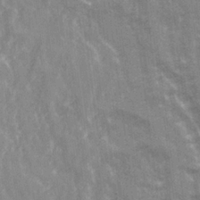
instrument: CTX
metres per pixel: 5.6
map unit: Ave
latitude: 21.5371
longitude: -133.9339
